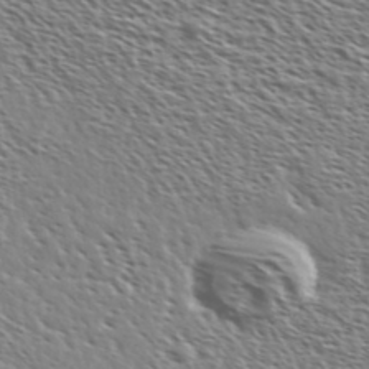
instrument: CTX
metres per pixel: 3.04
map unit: Ave
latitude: 37.0270
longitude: -111.7828
